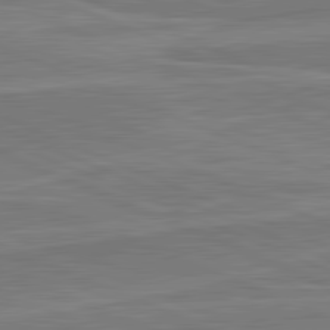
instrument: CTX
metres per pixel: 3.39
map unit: lApd
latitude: 82.1955
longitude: 142.3117
